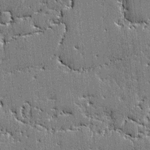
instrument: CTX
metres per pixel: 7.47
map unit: lAvf
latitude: -0.5952
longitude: -106.4223
